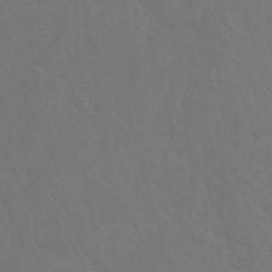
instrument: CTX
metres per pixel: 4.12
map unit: Hto
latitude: -7.6910
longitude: -38.5924
